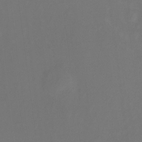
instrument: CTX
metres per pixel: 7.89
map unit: Nhu
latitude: -14.0094
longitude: -52.1956
